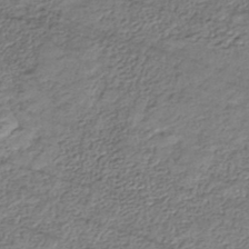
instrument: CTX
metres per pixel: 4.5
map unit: HNhu
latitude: -44.2928
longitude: 105.9178
